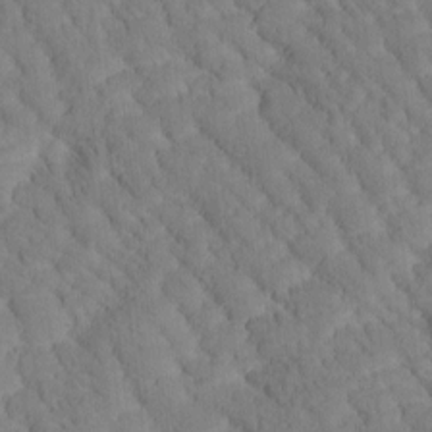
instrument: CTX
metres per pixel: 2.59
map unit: Htu
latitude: -0.9353
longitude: 173.9178
